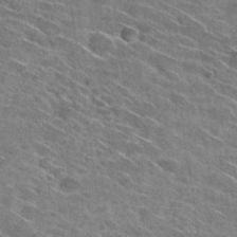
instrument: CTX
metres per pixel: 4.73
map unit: Hto
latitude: 29.7827
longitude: -45.4993
